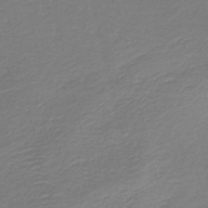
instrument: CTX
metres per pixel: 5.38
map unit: HNb
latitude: -41.8044
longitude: 50.4440
